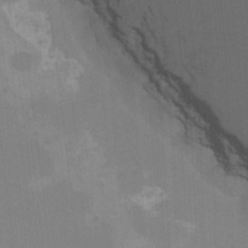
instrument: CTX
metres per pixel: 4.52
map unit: Nhu
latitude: -8.5574
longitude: -84.8191
